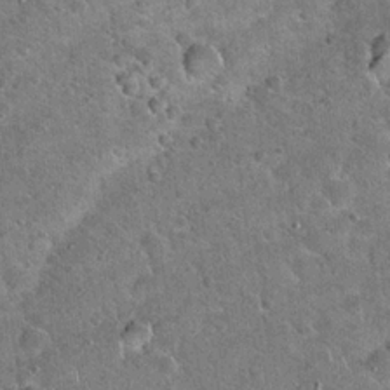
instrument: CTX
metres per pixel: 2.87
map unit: Hto
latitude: 19.5182
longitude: -50.1766
